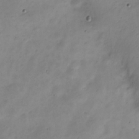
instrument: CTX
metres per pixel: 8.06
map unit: Nve
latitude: -23.5399
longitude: 105.6533
